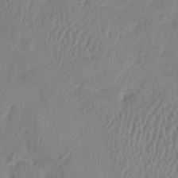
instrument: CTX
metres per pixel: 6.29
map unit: HNhu
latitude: -2.5762
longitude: 10.8219
